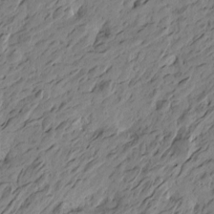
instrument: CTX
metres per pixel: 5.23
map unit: Htu
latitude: -5.3698
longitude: -179.5183
